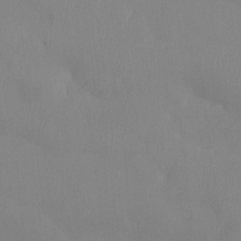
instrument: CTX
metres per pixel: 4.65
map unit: Htu
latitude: -14.9731
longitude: -47.5938
